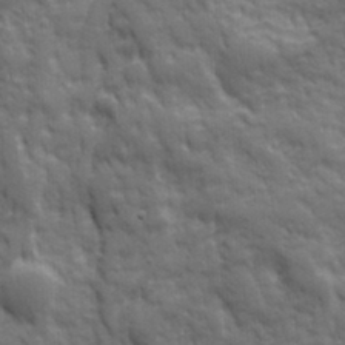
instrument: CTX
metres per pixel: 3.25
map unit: Ave
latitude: 19.6505
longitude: -133.3671
